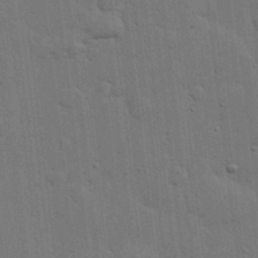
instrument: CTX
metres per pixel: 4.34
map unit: lHvf
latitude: 18.7624
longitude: -113.5938
